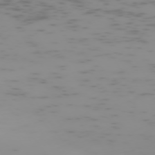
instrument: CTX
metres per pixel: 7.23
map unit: Hpe
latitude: -73.7477
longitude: 7.2565
